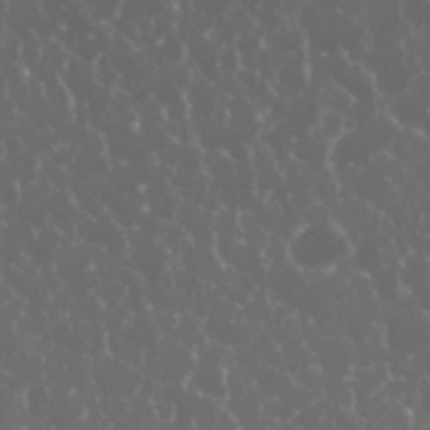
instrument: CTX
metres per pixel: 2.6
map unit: eHh
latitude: 33.8016
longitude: -59.4238
